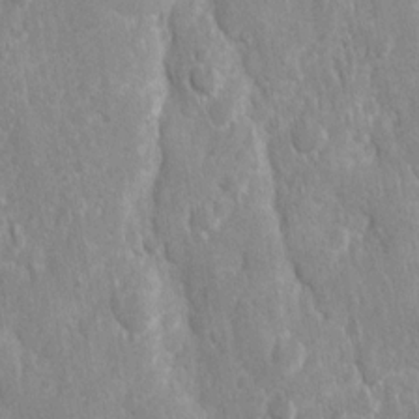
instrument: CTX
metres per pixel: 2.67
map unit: Ave
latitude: -10.9731
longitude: -120.1578
